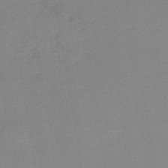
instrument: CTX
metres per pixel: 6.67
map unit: HNb
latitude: -31.5777
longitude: 61.9556
